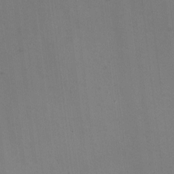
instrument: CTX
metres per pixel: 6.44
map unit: HNhu
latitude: -0.8219
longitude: -2.6868
